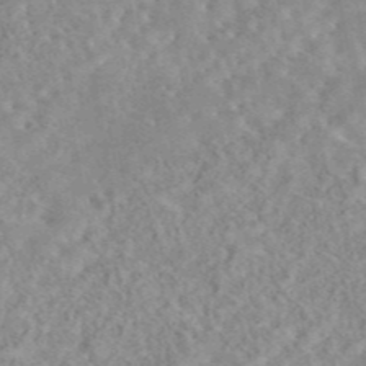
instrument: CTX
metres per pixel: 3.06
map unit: eAb
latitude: 44.5357
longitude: 115.9367
